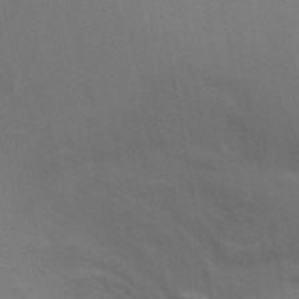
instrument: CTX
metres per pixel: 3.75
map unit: ANa
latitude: 48.9136
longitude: -76.6112
